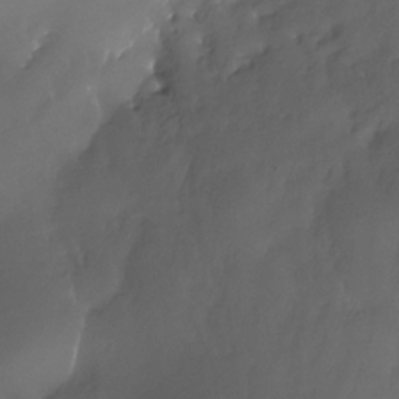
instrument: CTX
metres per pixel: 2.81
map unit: Nhu
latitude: -23.6911
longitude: -71.3670
